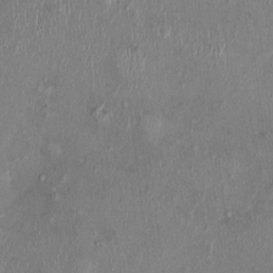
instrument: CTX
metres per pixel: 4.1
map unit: Nhu
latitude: 0.4601
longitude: -14.4979
